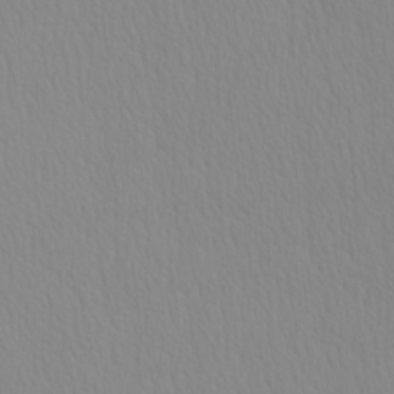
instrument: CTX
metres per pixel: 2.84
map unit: HNhu
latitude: -5.1431
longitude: 14.6141
